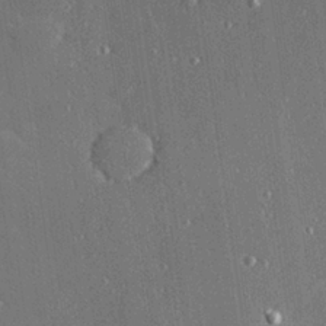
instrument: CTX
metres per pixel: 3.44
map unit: Hve
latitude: 27.4238
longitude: -90.4790
